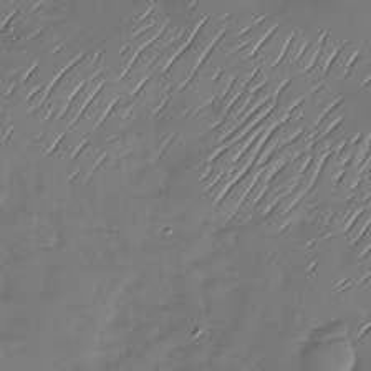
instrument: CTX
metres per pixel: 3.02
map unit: Nhu
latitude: -28.8030
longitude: -58.3845
